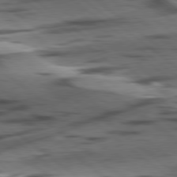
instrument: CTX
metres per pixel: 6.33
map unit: lApd
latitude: 78.9514
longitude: -50.5734
